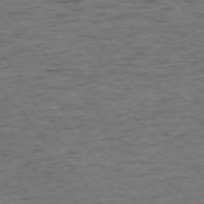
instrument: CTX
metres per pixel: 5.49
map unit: Ap
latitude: -75.6155
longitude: -90.1767
